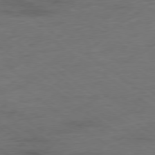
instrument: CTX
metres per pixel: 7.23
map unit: Hpe
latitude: -78.7652
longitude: -17.3671
